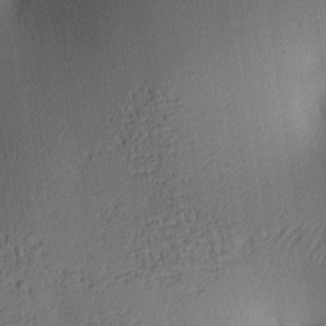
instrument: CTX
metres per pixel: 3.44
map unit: lAa
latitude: 3.5371
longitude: -116.2334
